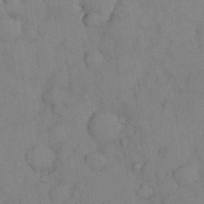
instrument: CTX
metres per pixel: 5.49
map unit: Nhu
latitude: 28.1389
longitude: -70.5923
